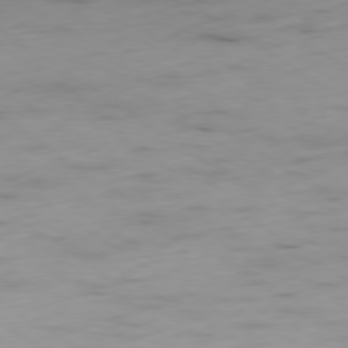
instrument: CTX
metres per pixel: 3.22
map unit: Ap
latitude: -79.6721
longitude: -57.8394
